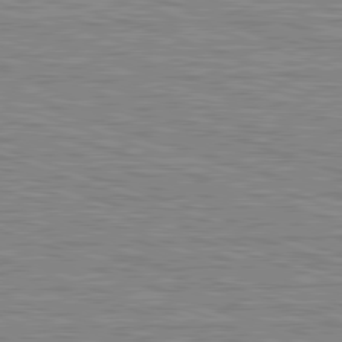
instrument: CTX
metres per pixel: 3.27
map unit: Hpe
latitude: -82.7652
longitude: 9.4643
